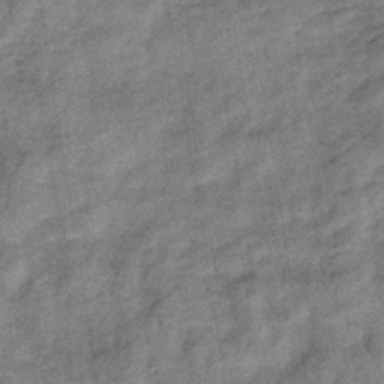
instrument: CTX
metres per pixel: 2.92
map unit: eHb
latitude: -38.7463
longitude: 77.5588
